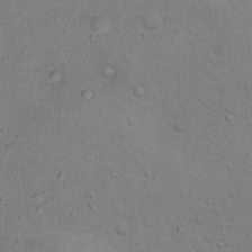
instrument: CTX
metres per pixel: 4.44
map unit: Ht
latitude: 12.8002
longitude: -39.9339
